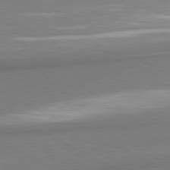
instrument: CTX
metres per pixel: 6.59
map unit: lApd
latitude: 80.4601
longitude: 167.7667
